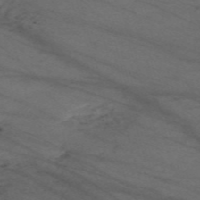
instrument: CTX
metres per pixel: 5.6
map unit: Nve
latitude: -59.6343
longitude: 61.1998
